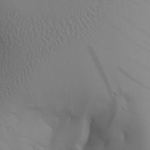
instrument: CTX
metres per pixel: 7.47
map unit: Aa
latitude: 26.1578
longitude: -132.9892
